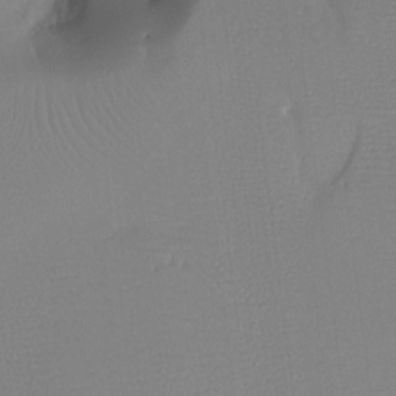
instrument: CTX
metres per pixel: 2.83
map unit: Ht
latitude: -7.5966
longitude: -28.1389
